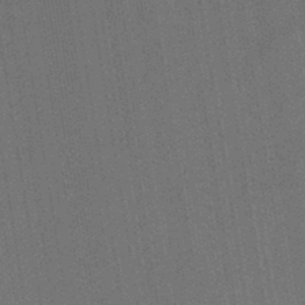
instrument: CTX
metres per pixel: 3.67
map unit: HNb
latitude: -44.0661
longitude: -40.8002
